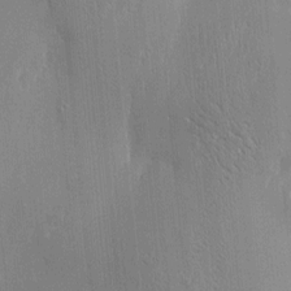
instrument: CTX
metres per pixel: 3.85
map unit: Htu
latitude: -4.9352
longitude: 174.5006
